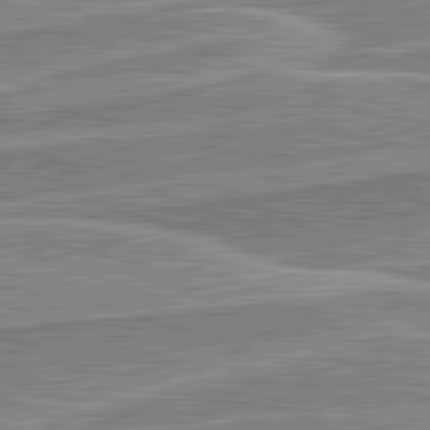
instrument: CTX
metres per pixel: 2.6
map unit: lApd
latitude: 82.3089
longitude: 138.9920
